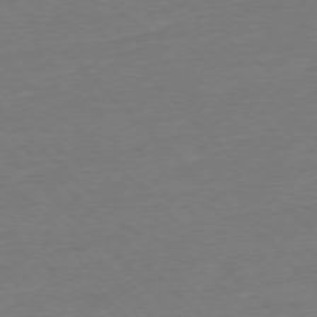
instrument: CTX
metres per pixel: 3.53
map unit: Ap
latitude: -76.8408
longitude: -79.7072
